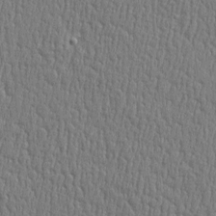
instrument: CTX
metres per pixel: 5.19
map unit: Htu
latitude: -5.4454
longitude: 175.7099
